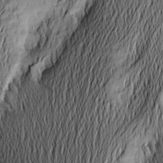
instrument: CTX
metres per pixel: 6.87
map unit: Htu
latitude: -2.3495
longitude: -177.2348
